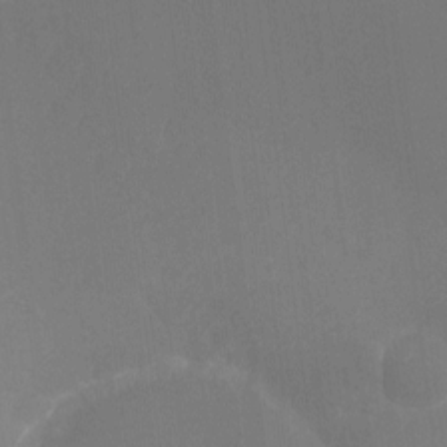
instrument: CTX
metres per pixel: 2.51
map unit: Hto
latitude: -8.5952
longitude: -47.1215
